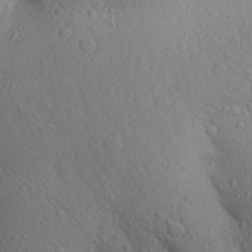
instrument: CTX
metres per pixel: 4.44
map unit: Aa
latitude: 27.7828
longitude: -148.5357
